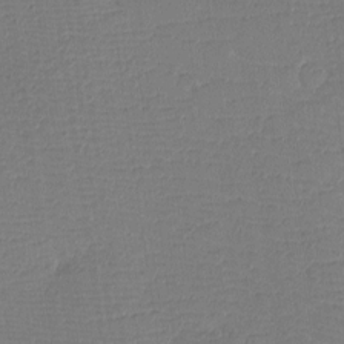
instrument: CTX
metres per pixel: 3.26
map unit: eHh
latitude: -3.6532
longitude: -86.2900
